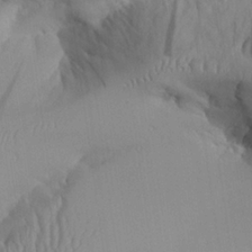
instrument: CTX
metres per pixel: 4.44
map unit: Aa
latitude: 25.0647
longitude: -128.1578
